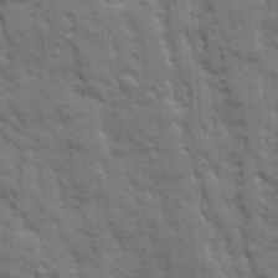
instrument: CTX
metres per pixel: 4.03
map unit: Ave
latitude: 19.9906
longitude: -133.4238
